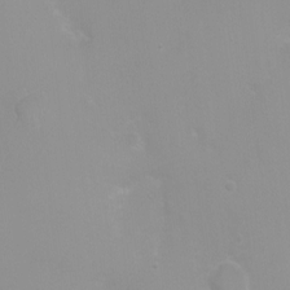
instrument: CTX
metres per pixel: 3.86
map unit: Ht
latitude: -0.8975
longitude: -19.3292
